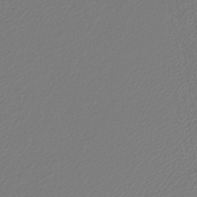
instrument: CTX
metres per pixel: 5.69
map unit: lHb
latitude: -42.5573
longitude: 60.7274
